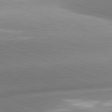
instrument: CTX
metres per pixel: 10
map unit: lApd
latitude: 81.4426
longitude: -158.5168
